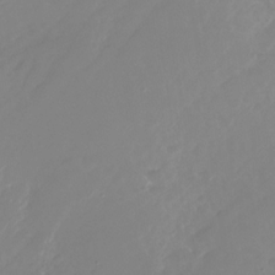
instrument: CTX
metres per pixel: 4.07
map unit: Nhu
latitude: -26.6140
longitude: -72.1578
